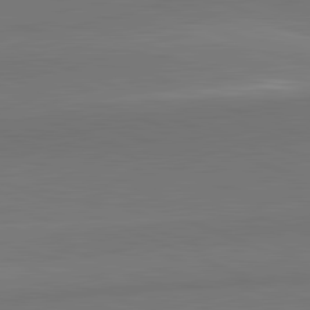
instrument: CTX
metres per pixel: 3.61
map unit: lApd
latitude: 82.1955
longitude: 150.6707
